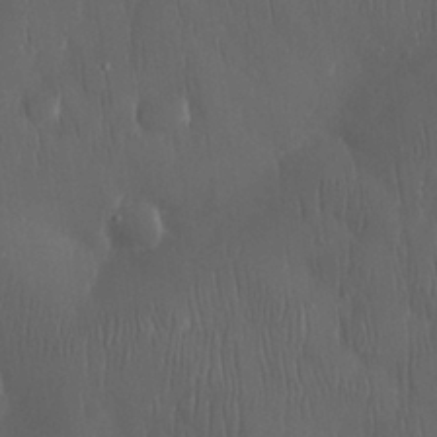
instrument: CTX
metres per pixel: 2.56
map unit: Nhu
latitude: 28.5923
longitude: -67.0458
